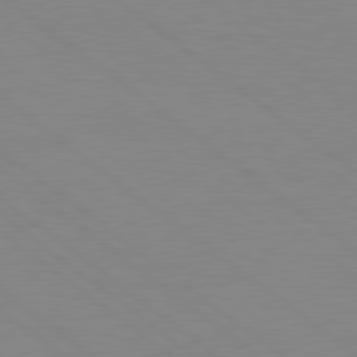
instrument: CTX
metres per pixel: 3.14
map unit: Hpe
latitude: 78.8191
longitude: -124.4412
